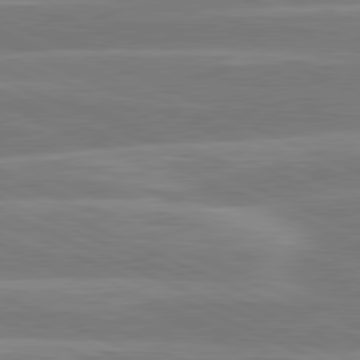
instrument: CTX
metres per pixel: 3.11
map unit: lApd
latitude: 81.1781
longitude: -131.6127
